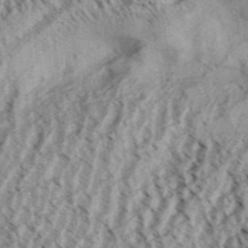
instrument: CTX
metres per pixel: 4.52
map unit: Aa
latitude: 32.1956
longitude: -137.1403
